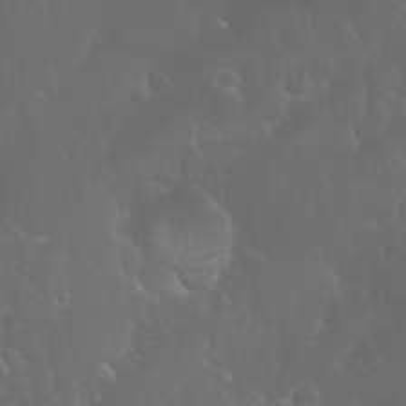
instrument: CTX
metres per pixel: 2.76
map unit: Nhu
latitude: 28.5168
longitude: -65.8394
